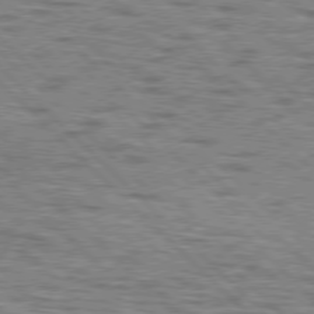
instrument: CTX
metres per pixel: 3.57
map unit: lApd
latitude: 77.0458
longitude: -70.9891
